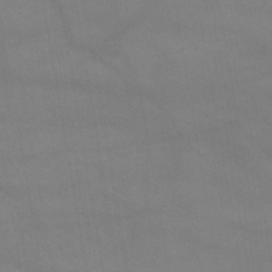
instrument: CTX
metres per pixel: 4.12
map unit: lHb
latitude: -43.5966
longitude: 66.8975
